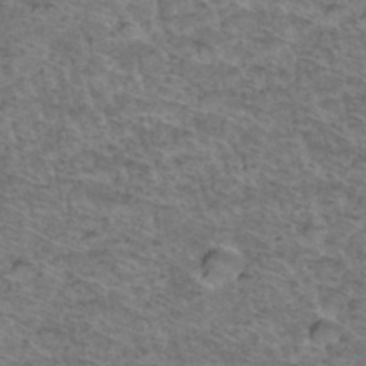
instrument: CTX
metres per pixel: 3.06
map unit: Hto
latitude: 37.0270
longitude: -47.1970
